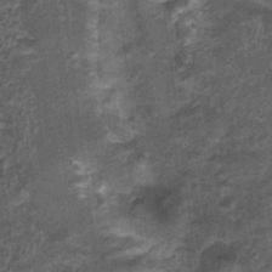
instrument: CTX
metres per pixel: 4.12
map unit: Nhu
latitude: 1.3859
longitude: -17.1403
